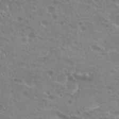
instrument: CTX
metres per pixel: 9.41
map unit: Hto
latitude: 20.4979
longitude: -40.6301
